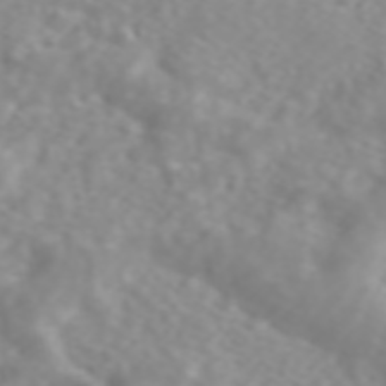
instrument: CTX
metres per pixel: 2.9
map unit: ANa
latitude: 44.8569
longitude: 21.8611
